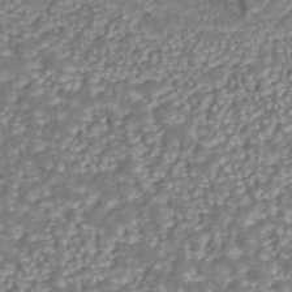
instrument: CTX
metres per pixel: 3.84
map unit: ANa
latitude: 43.4615
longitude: 36.0472
